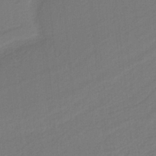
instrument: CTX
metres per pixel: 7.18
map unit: HNb
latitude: -37.5021
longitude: 56.2172
